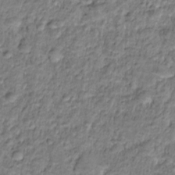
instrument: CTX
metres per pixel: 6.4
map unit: HNhu
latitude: -21.6533
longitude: 85.4265
